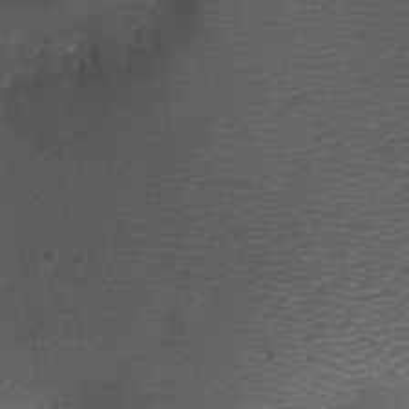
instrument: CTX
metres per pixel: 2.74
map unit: Aa
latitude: -8.3873
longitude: -71.8205
